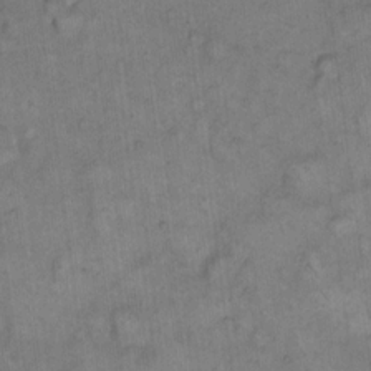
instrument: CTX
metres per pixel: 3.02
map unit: eHh
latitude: 13.8017
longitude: -65.3671
